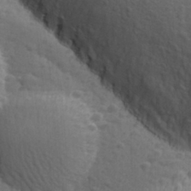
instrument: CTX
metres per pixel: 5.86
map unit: Ave
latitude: -10.0283
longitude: -121.1026
